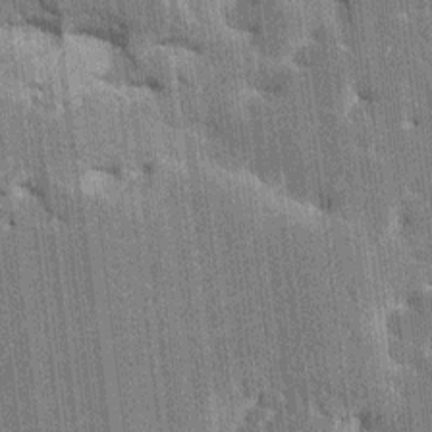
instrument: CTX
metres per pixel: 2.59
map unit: HNhu
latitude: 5.8016
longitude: -5.8772
